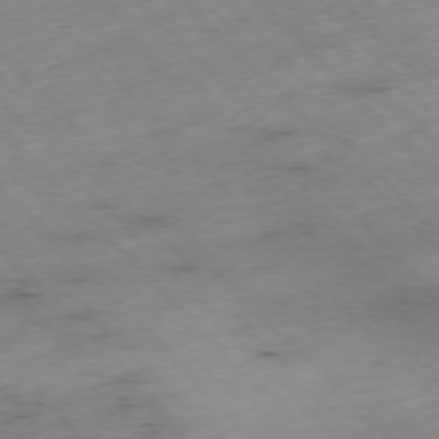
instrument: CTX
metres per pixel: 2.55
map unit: Hpe
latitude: -76.8408
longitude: -16.8569
